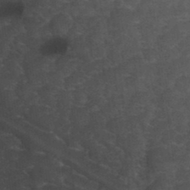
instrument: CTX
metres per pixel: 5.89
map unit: Hto
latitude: 35.4615
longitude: -53.1592
